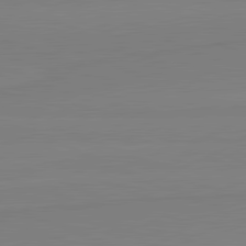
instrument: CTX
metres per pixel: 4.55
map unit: lApd
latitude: 81.8205
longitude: 165.5399
